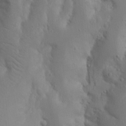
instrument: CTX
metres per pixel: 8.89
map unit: Nhu
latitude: 18.5545
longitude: -73.6694
